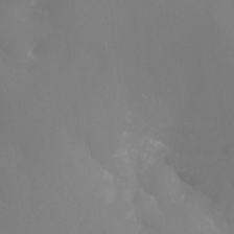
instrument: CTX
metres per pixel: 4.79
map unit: Ht
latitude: -13.8045
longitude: -50.4979
